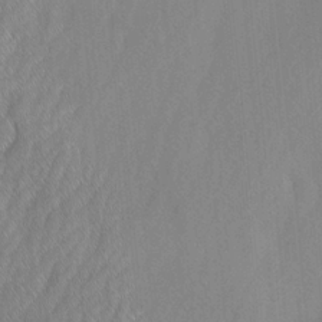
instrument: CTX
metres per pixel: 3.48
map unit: Ave
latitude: -0.8408
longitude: -113.2348
